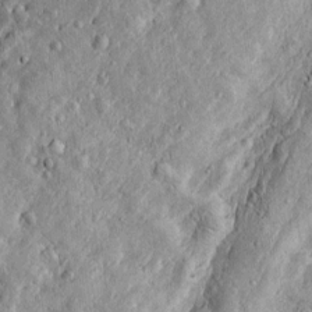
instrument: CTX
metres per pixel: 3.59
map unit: Htu
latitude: -4.3117
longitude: 157.3887
